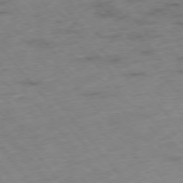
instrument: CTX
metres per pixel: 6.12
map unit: Hpe
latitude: -76.1039
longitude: -18.3278
